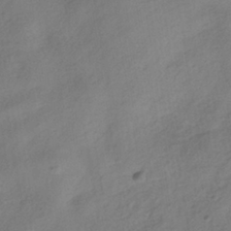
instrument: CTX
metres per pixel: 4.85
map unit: HNhu
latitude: -39.1998
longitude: 106.9731
